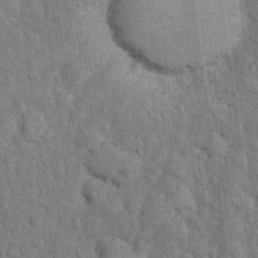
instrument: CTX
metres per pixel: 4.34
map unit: Hto
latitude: 14.2712
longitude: -34.3089
